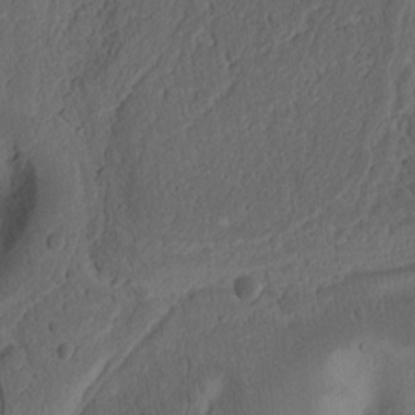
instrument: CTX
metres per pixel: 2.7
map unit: Ht
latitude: 10.8002
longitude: -74.6302
